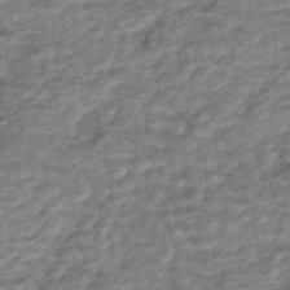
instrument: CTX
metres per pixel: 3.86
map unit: HNhu
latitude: -44.8408
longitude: 102.1795
